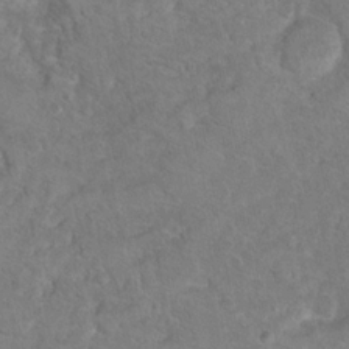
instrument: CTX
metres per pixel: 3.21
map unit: Hto
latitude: 9.8772
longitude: -35.8961
